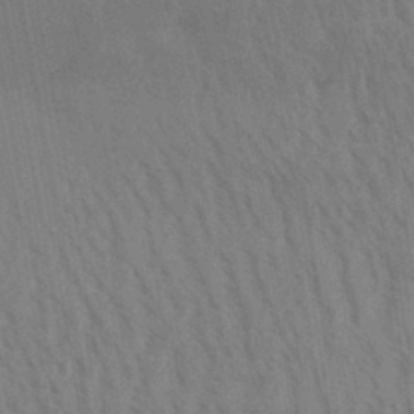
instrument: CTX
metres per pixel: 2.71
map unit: Aa
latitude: 30.5735
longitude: -139.0647
